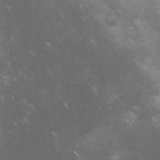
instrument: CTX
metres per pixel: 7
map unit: lHvf
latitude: -14.6330
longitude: -102.3656
